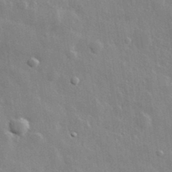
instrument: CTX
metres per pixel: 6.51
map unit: lHvf
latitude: 33.4615
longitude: -90.6490
